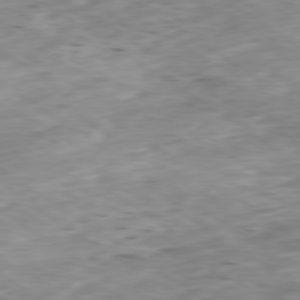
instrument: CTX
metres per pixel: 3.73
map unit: Ap
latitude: -79.7288
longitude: -91.0647
